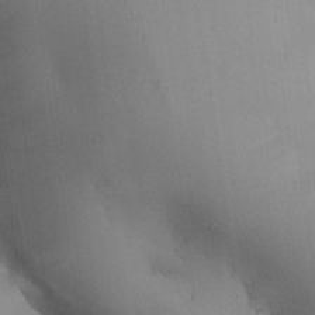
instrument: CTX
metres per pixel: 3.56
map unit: Aa
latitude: 27.5749
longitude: -132.0255
